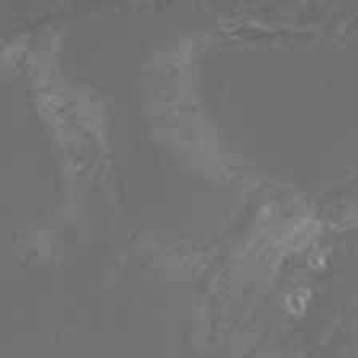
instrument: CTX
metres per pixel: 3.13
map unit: Nhu
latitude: -7.8989
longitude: -75.5938
